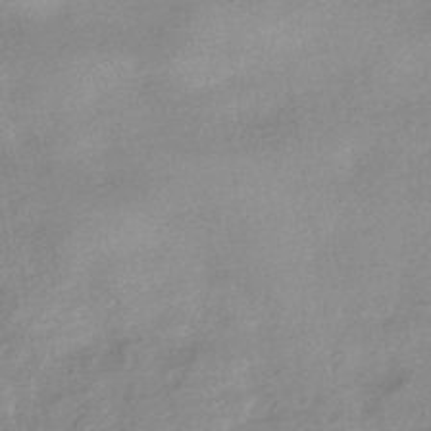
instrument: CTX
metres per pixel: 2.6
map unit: HNhu
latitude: -43.0675
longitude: 95.7288
